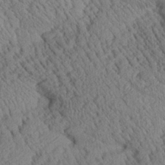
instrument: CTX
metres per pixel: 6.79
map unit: Aa
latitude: 24.8757
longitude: -134.5923
